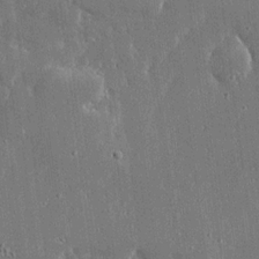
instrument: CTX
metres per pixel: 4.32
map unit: Ave
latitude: 17.3482
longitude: -139.8394
